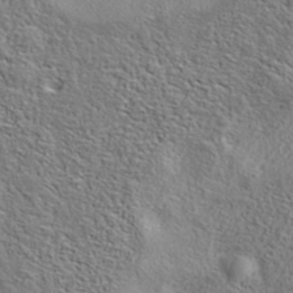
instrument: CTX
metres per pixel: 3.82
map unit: eAb
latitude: 38.0822
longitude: 113.4266
